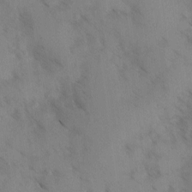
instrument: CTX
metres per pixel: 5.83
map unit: Ave
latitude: -0.4062
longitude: -111.4805
